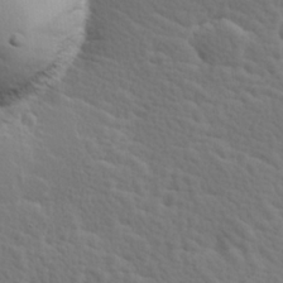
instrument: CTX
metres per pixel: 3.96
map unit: Hve
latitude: 25.5560
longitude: 145.4832
